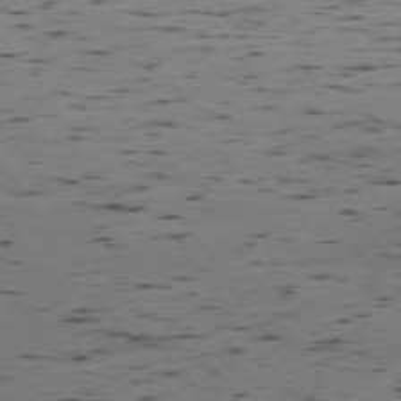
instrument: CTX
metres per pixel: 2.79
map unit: Hpe
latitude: -74.4251
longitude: 2.7085
